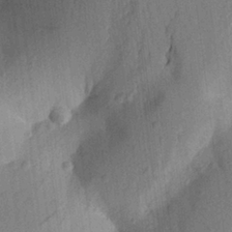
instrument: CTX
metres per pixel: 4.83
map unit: Aa
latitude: 25.7260
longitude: -149.0647
